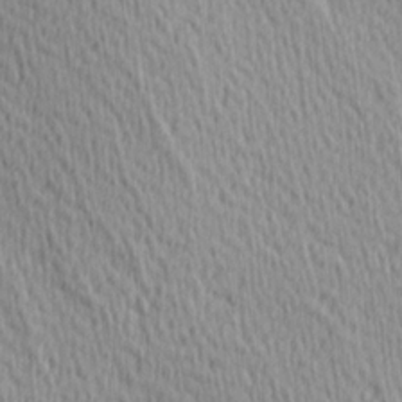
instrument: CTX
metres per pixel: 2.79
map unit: Hve
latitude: 1.7449
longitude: -124.4034
